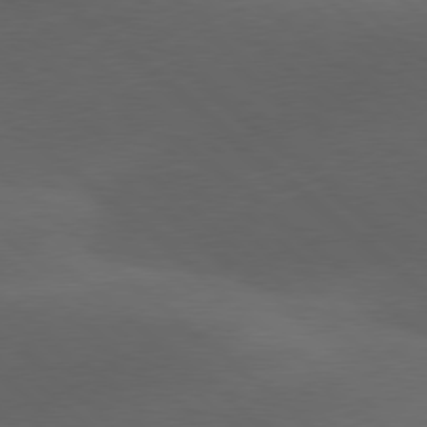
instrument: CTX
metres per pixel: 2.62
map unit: lApd
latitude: 78.2145
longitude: -52.1578
